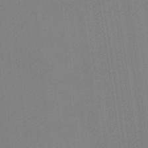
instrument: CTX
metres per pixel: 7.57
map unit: Ht
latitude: -4.1039
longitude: -27.1592
